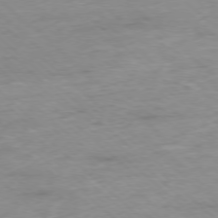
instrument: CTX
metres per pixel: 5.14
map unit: Ap
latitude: -77.5210
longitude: -93.2537
